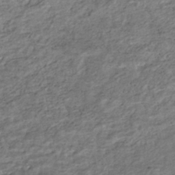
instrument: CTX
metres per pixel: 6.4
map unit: HNhu
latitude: -44.1039
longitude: 102.3873
